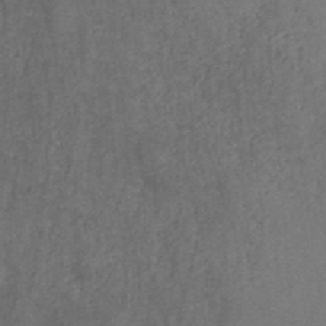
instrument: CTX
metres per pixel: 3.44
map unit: HNb
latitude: -45.8045
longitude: -45.7072
